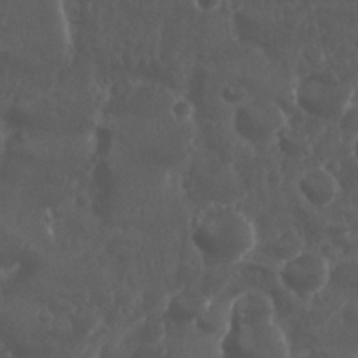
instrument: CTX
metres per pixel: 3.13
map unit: Nhu
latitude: 28.9702
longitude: -57.1403
